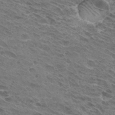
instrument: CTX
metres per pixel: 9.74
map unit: Hto
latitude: 32.0822
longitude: -44.4790
